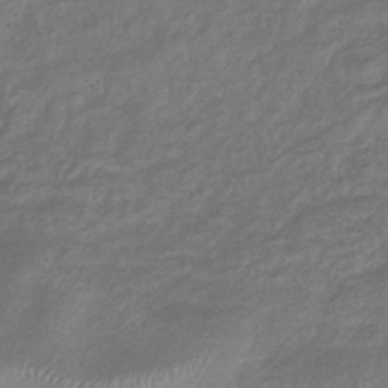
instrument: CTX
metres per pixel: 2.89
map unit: eHb
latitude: -38.8786
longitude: 78.7841
